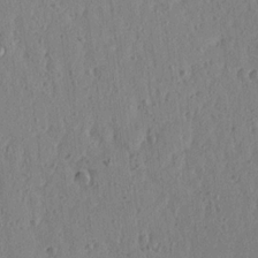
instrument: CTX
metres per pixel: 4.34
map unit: Ave
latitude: 15.7261
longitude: -105.1026
